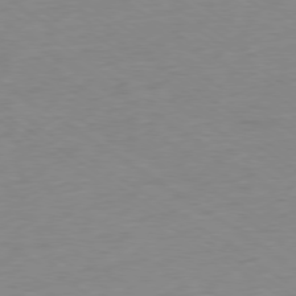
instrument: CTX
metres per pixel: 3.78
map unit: Ap
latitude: -78.7085
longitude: -59.0270
